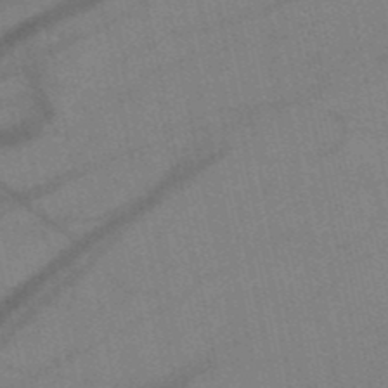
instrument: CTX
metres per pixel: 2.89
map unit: HNb
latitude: -52.2361
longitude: -44.2900
